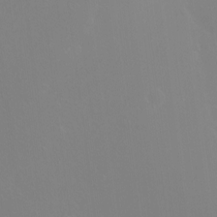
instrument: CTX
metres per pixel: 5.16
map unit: Ht
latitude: -12.6141
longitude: -44.6868
